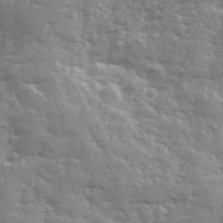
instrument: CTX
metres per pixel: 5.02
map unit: Ave
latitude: 12.1578
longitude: -102.8191
